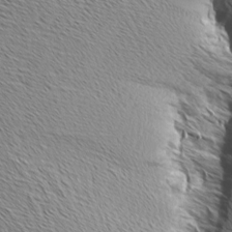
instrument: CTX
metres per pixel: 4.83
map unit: Aa
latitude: 8.1389
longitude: -137.9717
